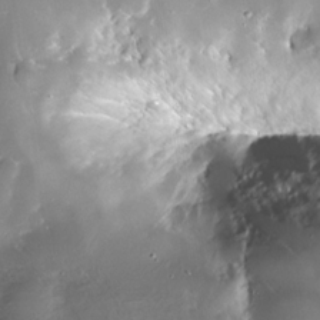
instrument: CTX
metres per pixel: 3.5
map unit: Nhe
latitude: -32.3873
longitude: -118.2711
